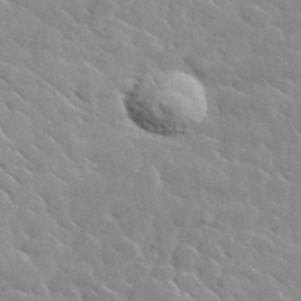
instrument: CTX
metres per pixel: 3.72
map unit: lHvf
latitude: 37.2159
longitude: -90.4790
